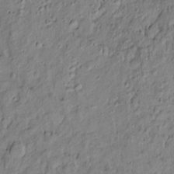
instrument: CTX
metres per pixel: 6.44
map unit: Htu
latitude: -9.7855
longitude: 177.2754
